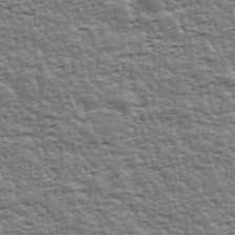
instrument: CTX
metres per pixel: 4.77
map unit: Ave
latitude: 42.8947
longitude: -112.7246
